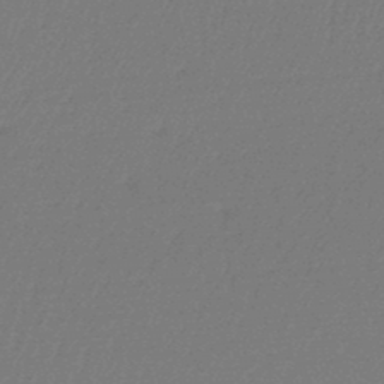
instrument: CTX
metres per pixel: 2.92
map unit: lHb
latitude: -48.0094
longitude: 61.8611
